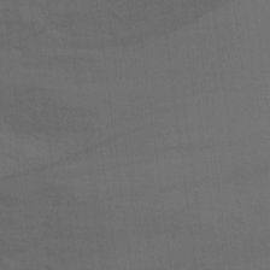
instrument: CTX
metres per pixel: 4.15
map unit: Ave
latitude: 16.9703
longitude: -129.0080
